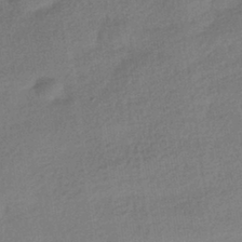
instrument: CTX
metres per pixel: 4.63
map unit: HNhu
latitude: -41.7666
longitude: 96.2551
